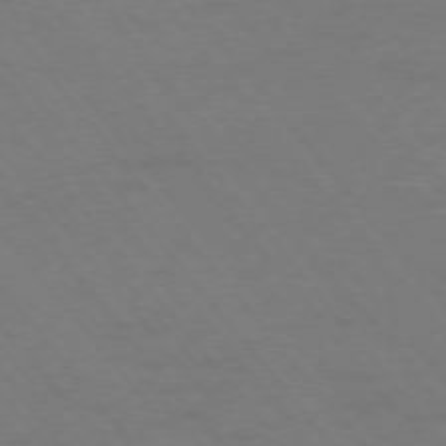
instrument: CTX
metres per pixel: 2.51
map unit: Ap
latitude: -75.8612
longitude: -69.6316
